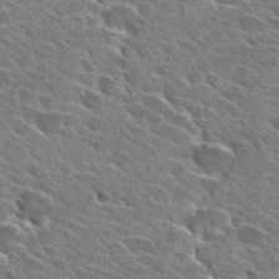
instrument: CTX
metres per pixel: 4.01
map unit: Hto
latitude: 28.5923
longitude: -42.9136
